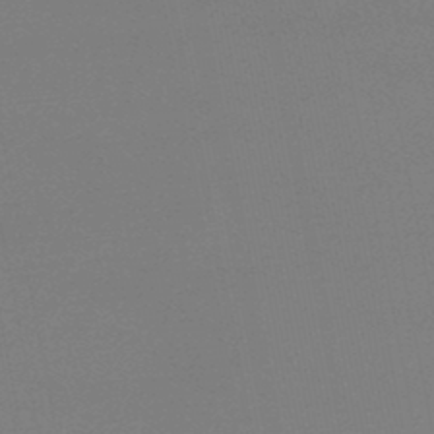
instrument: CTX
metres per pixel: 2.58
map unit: lHb
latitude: -46.7652
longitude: 69.4832
